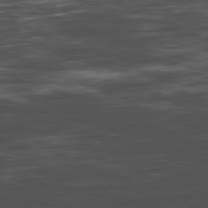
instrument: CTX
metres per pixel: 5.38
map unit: Hpe
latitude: -78.4440
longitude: 15.2565
